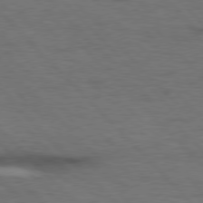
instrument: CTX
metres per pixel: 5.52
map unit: Hpe
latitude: 77.0836
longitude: -154.4034
